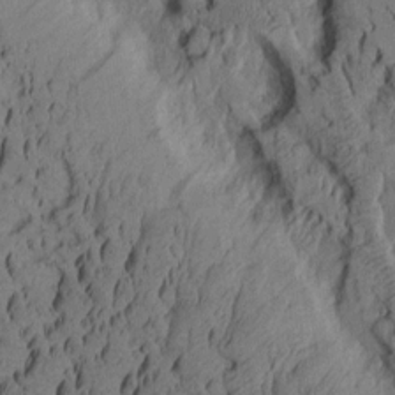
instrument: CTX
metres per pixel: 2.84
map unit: Aa
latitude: 8.4601
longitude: -127.2348
